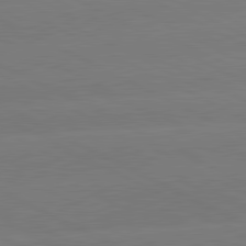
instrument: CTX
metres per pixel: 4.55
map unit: lApd
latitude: 81.1970
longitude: -153.8395
